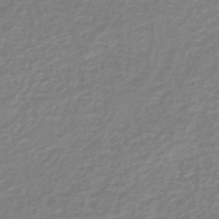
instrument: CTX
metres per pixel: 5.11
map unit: HNb
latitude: -44.9353
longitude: -42.4034
